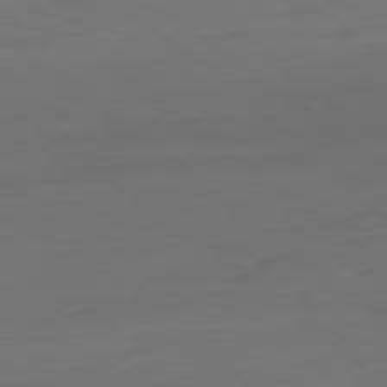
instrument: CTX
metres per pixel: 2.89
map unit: Ap
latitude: -78.8786
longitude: -76.7435
